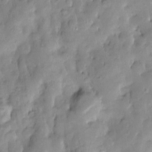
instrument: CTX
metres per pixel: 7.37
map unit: Htu
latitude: -9.3887
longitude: 176.5574
